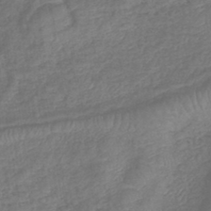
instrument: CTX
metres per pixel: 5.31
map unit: lHb
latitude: -41.4076
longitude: 79.2187
